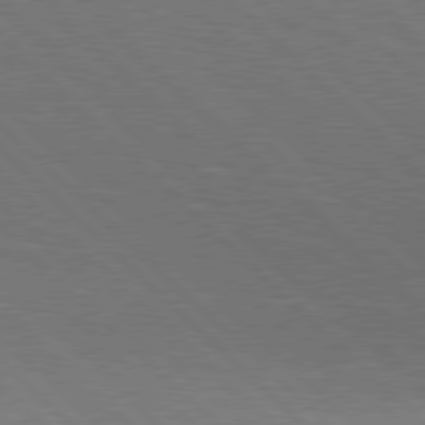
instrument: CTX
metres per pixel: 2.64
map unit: Hpe
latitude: 78.2712
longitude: -139.1025
